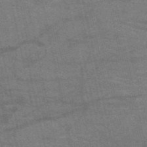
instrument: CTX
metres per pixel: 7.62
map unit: HNb
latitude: -53.3887
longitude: -46.2334
